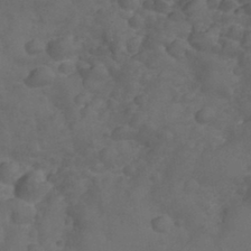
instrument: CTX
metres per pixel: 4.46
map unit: Nhu
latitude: 28.1578
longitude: -56.1388
